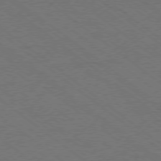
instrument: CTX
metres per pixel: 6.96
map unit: Ap
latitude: -78.8597
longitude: -83.4804
